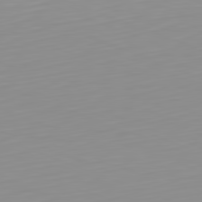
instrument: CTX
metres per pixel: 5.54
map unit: Hpe
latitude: -82.1606
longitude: 17.6533
